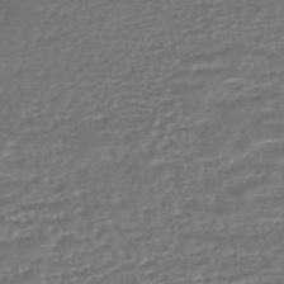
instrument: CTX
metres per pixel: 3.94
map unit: HNhu
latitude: -46.0283
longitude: 99.9178
